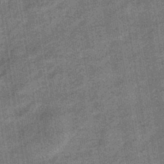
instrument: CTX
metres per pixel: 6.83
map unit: HNhu
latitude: -41.5777
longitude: 90.8408
